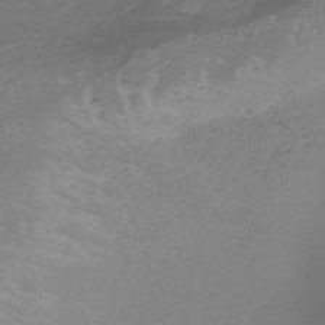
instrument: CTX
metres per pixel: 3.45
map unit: lHb
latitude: -38.1606
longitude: 72.7274
